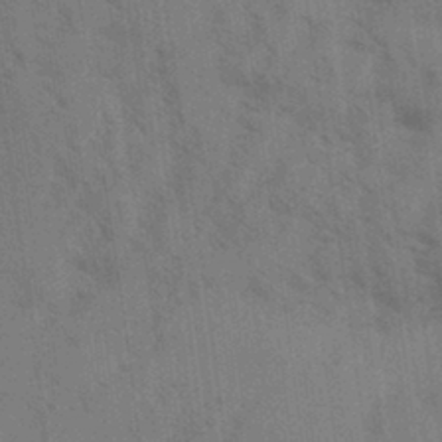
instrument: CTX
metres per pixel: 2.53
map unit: Aa
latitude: 31.2348
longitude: -139.4993
